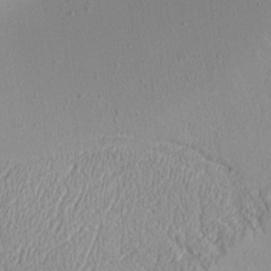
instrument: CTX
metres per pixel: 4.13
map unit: Aa
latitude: 9.0270
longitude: -130.7436
